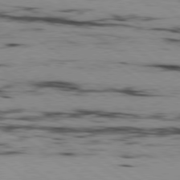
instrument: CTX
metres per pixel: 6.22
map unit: Hpe
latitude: -80.5196
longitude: 23.2943
